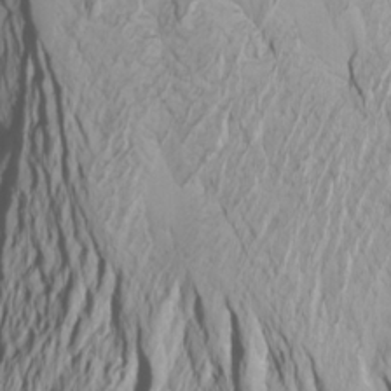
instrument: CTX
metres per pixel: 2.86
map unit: Htu
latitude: -7.0864
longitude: -68.8569
